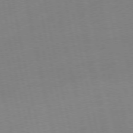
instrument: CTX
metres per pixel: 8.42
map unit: Ap
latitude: -74.9542
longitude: -74.3278
